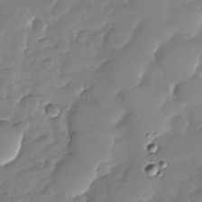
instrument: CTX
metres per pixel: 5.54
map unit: Nhu
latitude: -27.4265
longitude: -61.9717
